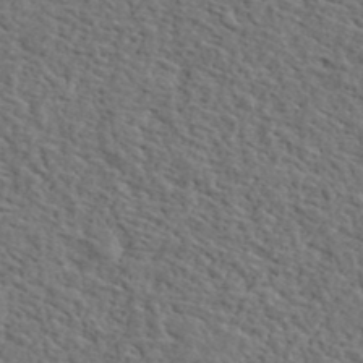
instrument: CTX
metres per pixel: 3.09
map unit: lHvf
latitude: 37.0648
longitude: -87.4804
